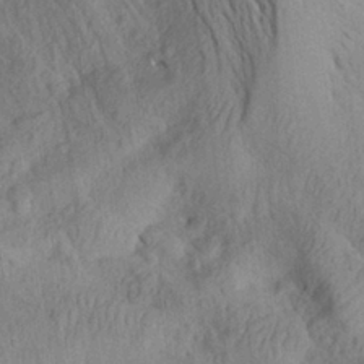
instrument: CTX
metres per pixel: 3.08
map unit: Aa
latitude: 26.6680
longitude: -143.9150
